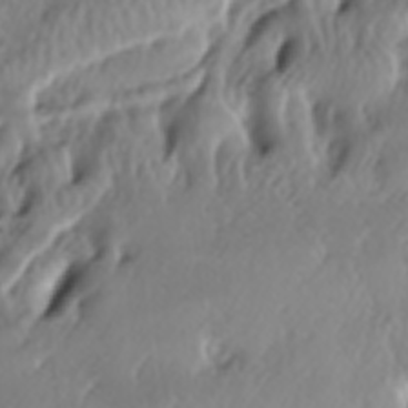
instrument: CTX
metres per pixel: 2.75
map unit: lAa
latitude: -6.4251
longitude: -124.1956
